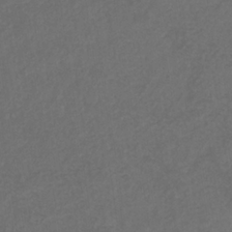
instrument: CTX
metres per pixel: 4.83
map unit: eHb
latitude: -32.3496
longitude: 72.4440
